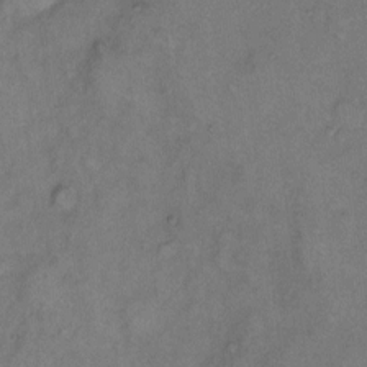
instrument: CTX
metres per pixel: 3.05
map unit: eHh
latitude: 8.5168
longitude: -62.2712
